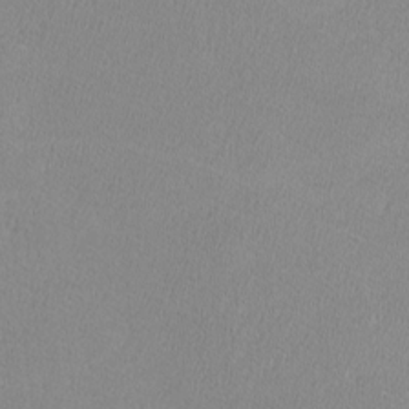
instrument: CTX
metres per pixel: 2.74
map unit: lHvf
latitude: -12.4062
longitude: -101.9339
